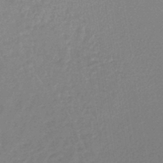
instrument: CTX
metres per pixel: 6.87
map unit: lHb
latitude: -44.9731
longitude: 56.5574
